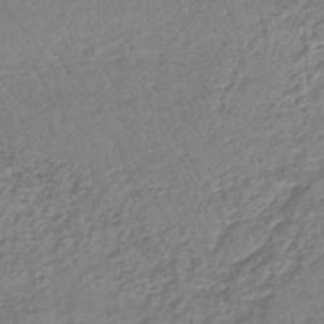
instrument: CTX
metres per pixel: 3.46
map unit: lHb
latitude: -44.5763
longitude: 73.3887
